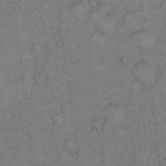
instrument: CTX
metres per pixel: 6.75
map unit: Hto
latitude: 11.4993
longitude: -58.0633
